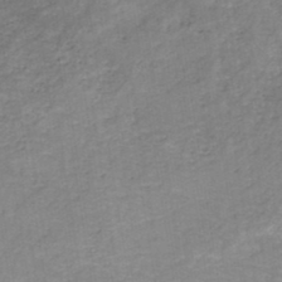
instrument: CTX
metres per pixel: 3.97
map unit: HNb
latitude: -45.6344
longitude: -45.4426
